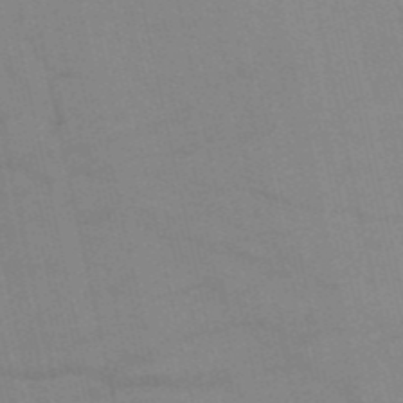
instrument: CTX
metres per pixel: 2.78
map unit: HNb
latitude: -53.0675
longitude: -47.0459
